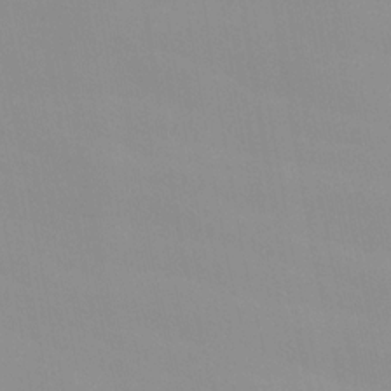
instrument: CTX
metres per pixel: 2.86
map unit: Ave
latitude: 0.4601
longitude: -112.5168
